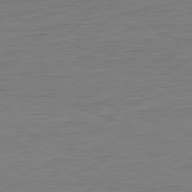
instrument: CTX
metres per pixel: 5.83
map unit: Hpe
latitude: -81.8234
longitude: 9.1431
